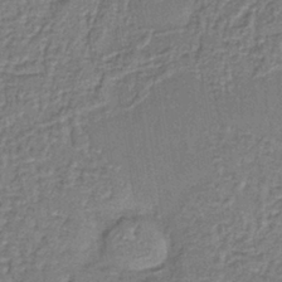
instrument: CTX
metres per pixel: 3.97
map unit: lHb
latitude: -39.3132
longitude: 61.3510
